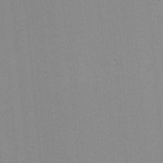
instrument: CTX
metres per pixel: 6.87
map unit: lHvf
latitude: -11.1620
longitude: -103.5371
